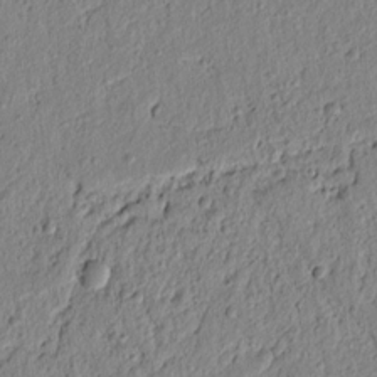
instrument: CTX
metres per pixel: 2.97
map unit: lAvf
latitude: 6.6679
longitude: 165.3510
